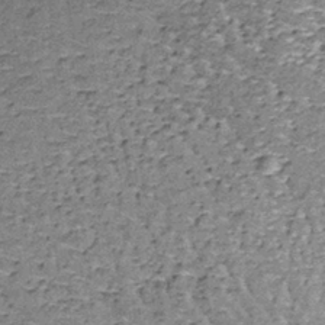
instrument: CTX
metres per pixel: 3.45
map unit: lHb
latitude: -38.3117
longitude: 65.1998
